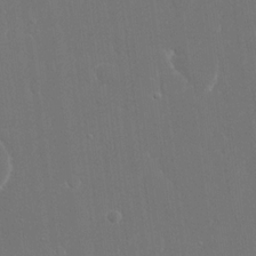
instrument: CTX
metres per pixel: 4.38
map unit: eHh
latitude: 15.6694
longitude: -72.3090
